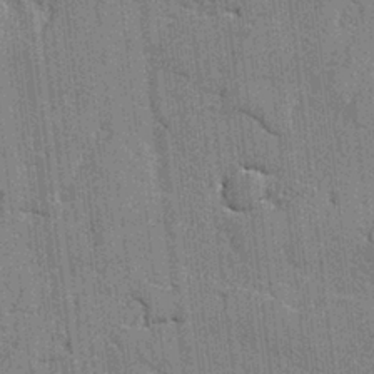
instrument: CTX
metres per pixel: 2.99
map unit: lAvf
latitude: -1.5022
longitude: -107.9150
